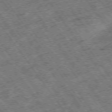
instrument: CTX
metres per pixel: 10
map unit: Hpe
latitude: -75.2187
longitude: -19.5938
